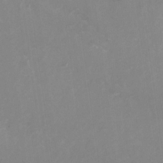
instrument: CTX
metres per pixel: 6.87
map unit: Nhu
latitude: -27.7288
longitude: -75.2348
